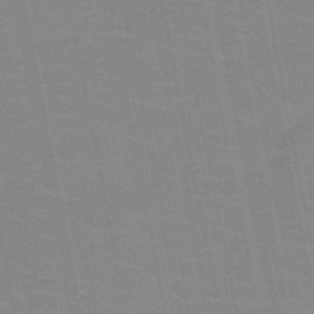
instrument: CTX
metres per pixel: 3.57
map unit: HNb
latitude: -49.4077
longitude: -49.2159
